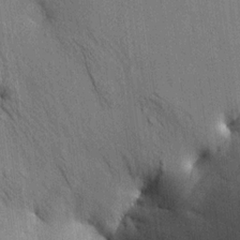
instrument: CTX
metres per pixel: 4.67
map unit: HNhu
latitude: 13.0837
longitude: 9.8800
